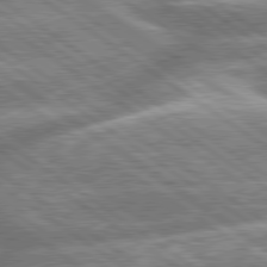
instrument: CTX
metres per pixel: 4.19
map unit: lApd
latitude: 79.7261
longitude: -159.0459
